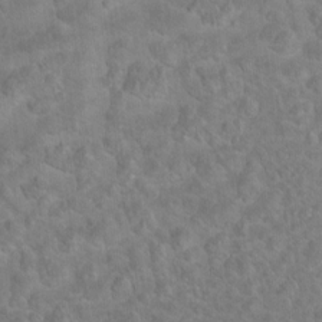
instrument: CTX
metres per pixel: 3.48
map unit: Hto
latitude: 8.4790
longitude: -30.1200
